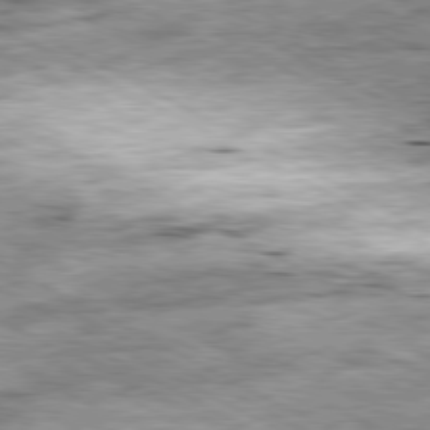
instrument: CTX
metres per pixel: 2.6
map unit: Ap
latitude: -81.0298
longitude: -89.5560
